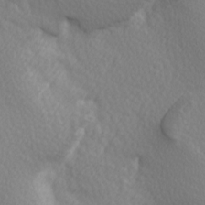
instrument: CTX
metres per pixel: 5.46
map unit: lAa
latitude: -5.9178
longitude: -122.0444
